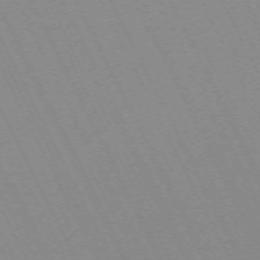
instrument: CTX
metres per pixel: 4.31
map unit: Hpe
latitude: -70.6141
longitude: 16.4251
